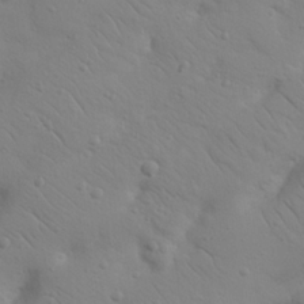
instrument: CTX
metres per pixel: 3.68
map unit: Nhu
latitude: 22.9892
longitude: -74.0633
